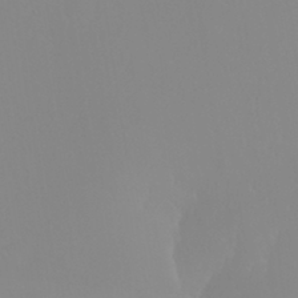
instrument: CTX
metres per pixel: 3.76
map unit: Nhu
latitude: 30.8002
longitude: -57.8205
